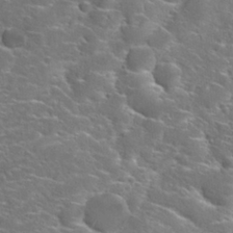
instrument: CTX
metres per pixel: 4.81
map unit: Hto
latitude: 27.5938
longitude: -46.9514
